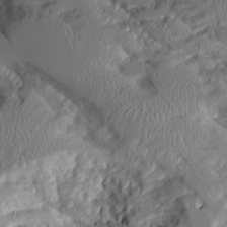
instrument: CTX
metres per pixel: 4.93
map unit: Aa
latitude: 10.9892
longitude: -126.3656
